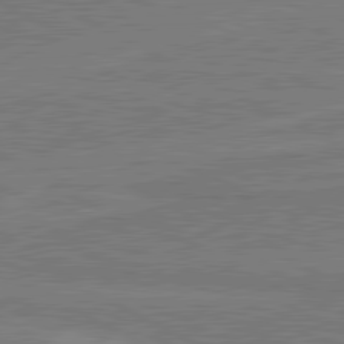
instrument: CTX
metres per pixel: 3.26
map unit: lApd
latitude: 80.9136
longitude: 168.0661
